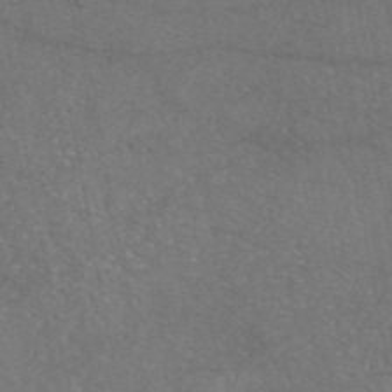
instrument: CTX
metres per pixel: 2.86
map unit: eAb
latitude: 46.6302
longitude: 110.8597
